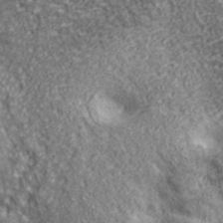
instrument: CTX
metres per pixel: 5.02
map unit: eHh
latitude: 43.1970
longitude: -88.7247
